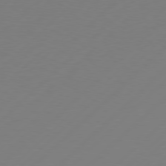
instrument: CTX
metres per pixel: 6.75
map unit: Hpe
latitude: 77.4237
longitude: -131.4238
